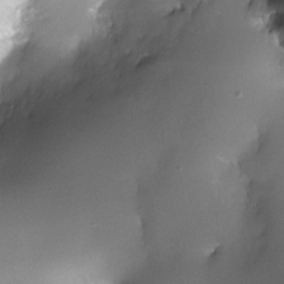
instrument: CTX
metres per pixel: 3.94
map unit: Nhe
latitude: -32.4629
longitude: -117.6883
